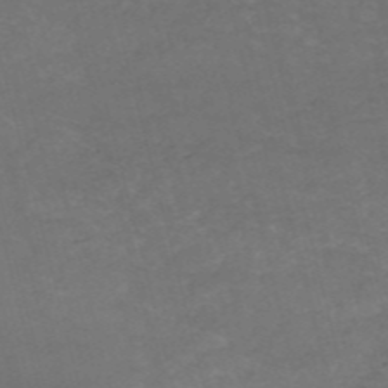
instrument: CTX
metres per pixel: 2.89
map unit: HNb
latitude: -54.3117
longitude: -37.2726
